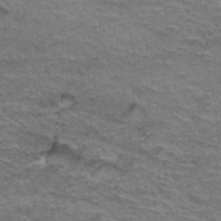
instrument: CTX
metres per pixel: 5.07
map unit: Hto
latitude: 37.6505
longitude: -41.6693
